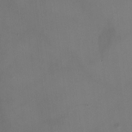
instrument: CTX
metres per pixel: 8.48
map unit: HNhu
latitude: -2.0472
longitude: -7.4993
